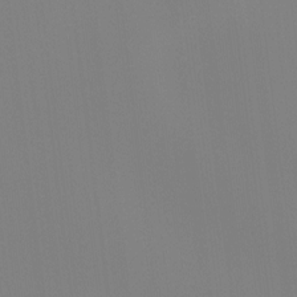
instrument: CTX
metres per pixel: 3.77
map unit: Hto
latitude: -8.2550
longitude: -47.9150
